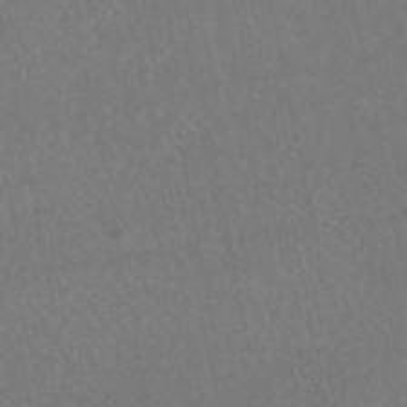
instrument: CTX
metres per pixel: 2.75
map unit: HNhu
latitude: -48.8408
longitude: 102.5763
